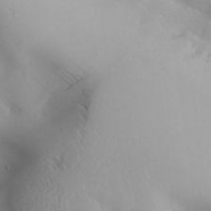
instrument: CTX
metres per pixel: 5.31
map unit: lAa
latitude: 20.0822
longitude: -138.1767
